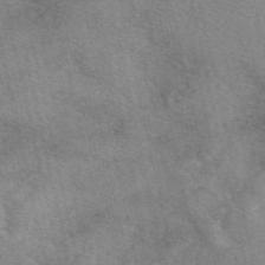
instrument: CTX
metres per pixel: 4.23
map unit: eAb
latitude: 49.1592
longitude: 121.6722
